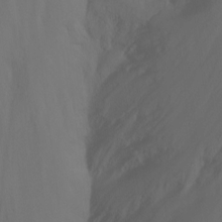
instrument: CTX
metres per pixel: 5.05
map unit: Nhu
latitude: -15.6344
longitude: -50.8758
